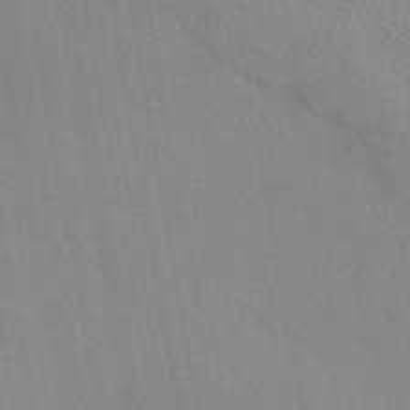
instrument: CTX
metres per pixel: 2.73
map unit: eAb
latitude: 44.0633
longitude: 109.8611
